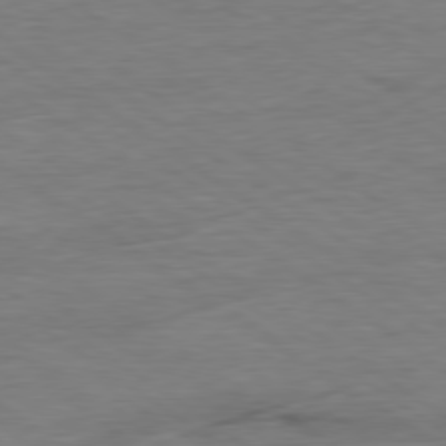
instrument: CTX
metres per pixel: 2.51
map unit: Ap
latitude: -80.2929
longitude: -80.0822
